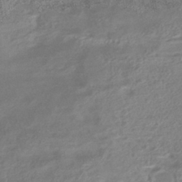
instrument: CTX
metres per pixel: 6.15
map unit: HNhu
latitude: -41.7477
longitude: 91.1998
